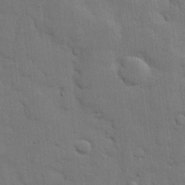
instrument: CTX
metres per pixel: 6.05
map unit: eHh
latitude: 11.7261
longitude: -67.3481
